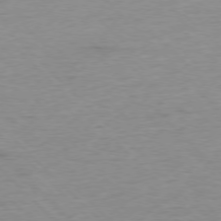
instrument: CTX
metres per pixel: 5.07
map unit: Ap
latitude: -77.3321
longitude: -88.8947
